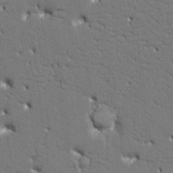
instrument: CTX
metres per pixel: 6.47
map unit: HNhu
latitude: 8.4601
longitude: -5.1214
